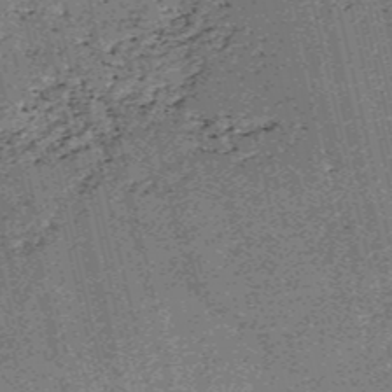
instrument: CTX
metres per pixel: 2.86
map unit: HNb
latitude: -54.4818
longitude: -39.9906
